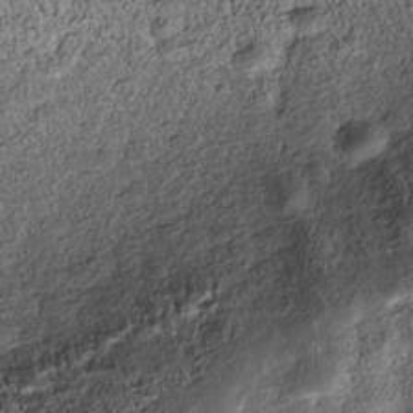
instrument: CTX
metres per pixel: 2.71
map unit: Nhe
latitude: -39.5966
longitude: -117.1025
